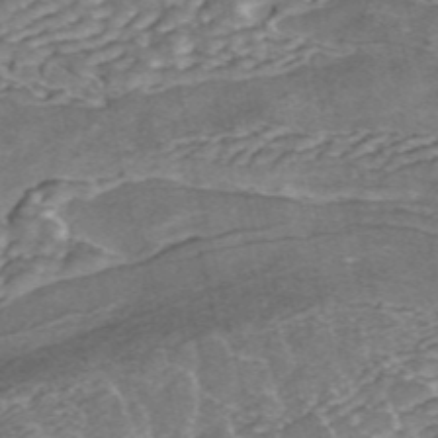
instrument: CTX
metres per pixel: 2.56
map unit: ANa
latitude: 45.0647
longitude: 25.1998
